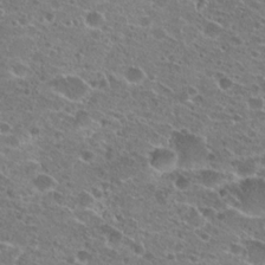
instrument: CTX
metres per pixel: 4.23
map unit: Hto
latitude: 21.8017
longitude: -41.5938
